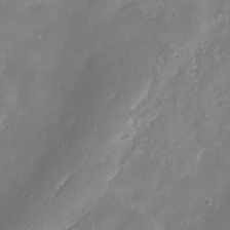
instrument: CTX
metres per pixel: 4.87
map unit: eHh
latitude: -5.7099
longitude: -77.4615
